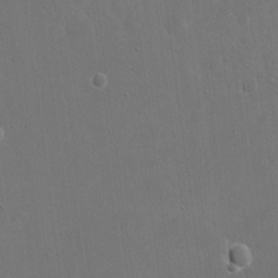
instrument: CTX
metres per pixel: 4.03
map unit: eHh
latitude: 19.7260
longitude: -67.4804
